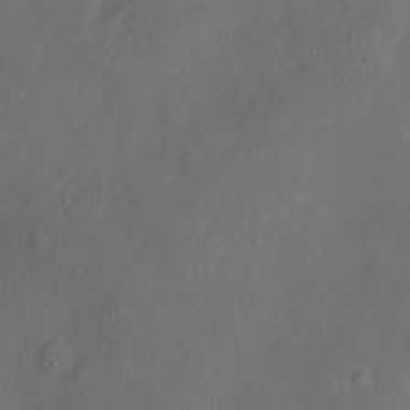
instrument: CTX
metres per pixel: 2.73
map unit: Nhu
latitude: -9.2376
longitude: -46.9514
